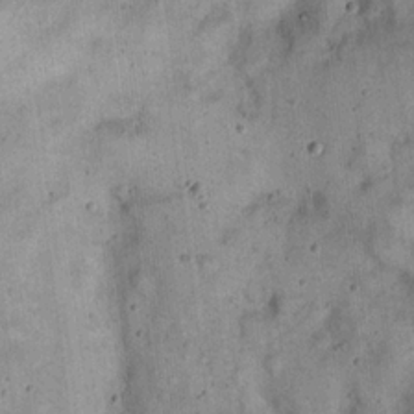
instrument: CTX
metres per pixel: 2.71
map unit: eHh
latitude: 20.2712
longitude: -60.7246
